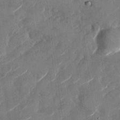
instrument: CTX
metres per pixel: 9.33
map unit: Nhu
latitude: -28.7463
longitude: -72.8569
